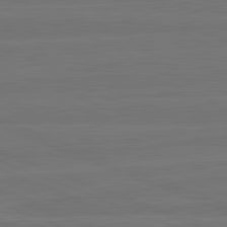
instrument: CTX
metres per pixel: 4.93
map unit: lApd
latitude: 82.3467
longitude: -179.2726
